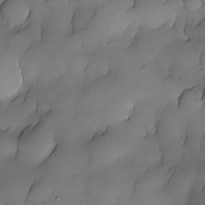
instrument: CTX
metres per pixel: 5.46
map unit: Nhe
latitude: -30.2739
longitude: -139.4993
